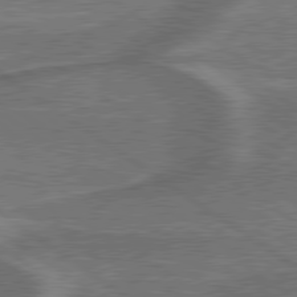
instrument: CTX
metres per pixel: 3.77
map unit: lApd
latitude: 79.5560
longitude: 173.3321
